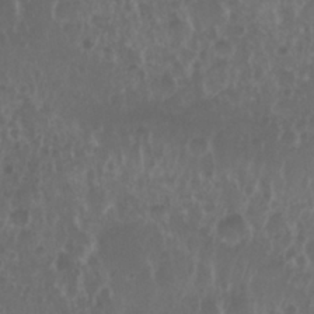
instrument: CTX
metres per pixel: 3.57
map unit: Nhu
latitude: 29.1970
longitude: -56.1010
